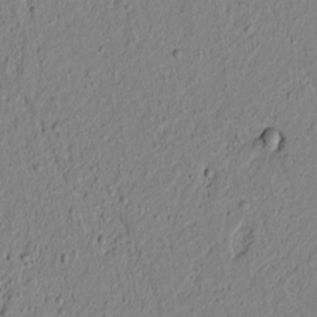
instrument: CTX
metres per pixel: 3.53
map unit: lAvf
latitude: 5.8961
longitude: 166.2173
